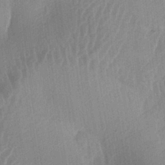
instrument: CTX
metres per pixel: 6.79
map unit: lAa
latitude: -5.5588
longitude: -129.1214
